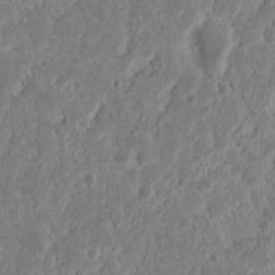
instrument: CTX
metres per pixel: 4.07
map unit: Nhu
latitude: 15.2159
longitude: -73.8395
